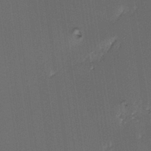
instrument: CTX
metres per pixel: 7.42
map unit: Hto
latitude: -6.7841
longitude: -49.5938
